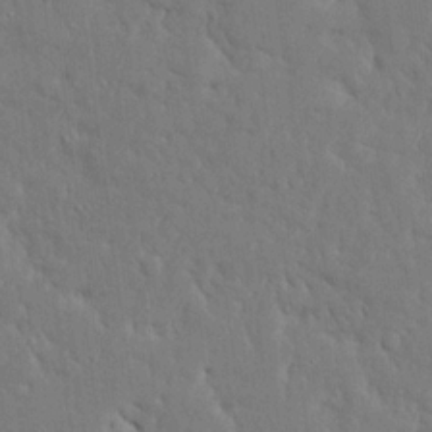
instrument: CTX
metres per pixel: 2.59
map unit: Ave
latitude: 17.2537
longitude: -141.0647
